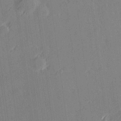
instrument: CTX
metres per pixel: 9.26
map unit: Hve
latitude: 27.1592
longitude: 145.3699
